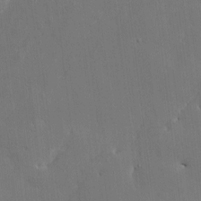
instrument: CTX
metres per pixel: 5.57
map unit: HNhu
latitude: 3.6694
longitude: -6.7435
